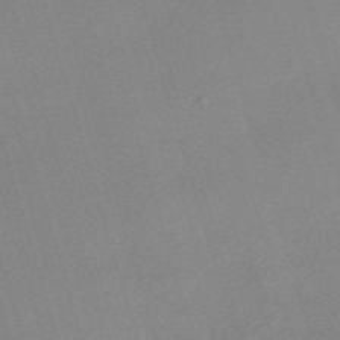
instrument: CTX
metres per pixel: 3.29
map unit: eHh
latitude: -61.6911
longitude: 50.1984
